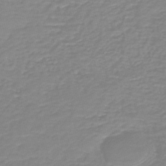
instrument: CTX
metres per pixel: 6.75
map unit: HNb
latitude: -44.6896
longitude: 50.6518
